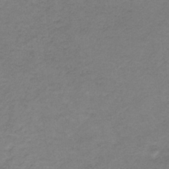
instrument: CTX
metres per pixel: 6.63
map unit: HNb
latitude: -34.4251
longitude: 56.6707
